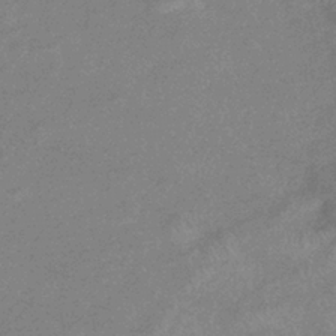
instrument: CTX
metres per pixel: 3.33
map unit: eHb
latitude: -37.1998
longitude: 77.0109
